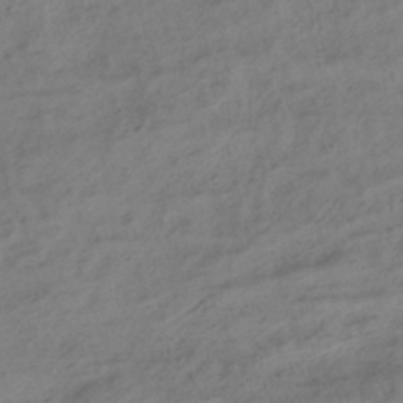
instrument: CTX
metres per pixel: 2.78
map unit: ANa
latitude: -38.6330
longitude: 96.8786
